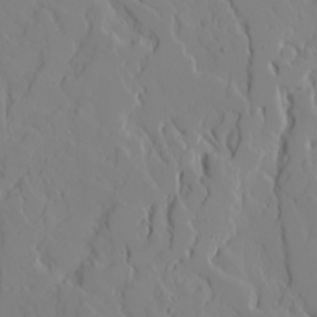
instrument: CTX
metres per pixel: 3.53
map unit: Ave
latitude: 16.1011
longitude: -129.1781
